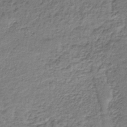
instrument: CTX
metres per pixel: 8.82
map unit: lHb
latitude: -35.5777
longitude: 62.4251
